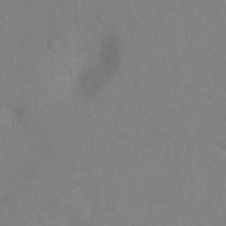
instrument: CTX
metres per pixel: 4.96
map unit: Hto
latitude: -6.3117
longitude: -35.2726
